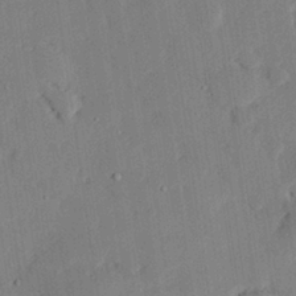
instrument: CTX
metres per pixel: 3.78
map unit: eHh
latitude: 27.9717
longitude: -82.2900
